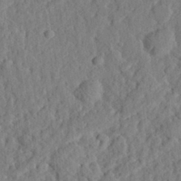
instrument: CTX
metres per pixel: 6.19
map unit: eHh
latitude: 27.6883
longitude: -76.7624
